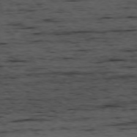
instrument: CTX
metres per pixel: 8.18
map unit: Ap
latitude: -76.0283
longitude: -91.2159
